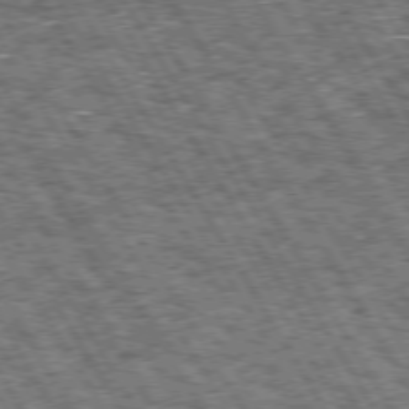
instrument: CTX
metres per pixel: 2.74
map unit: Hpe
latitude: 73.5938
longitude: -125.8961
